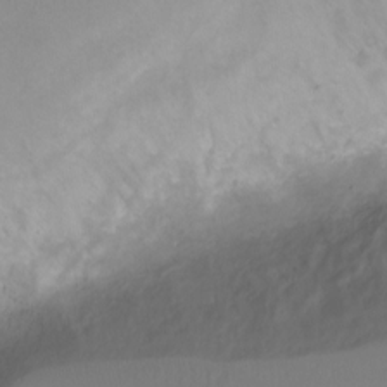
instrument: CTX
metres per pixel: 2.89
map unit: Ht
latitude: 2.4979
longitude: -34.1388
